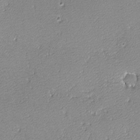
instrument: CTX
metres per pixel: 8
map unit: lHvf
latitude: -13.1242
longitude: -103.5938
